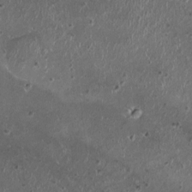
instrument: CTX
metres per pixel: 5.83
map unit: HNhu
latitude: 0.3089
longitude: 2.0661
